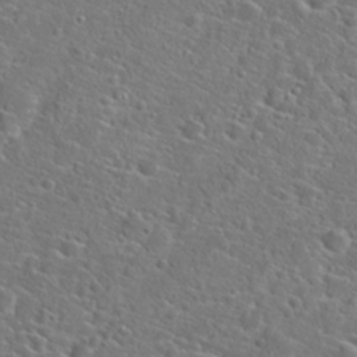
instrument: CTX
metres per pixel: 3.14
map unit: Hto
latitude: 23.0836
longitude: -45.2726
